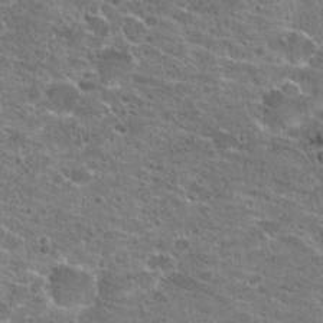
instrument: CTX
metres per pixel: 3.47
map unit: Hto
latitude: 21.6694
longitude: -42.5357
